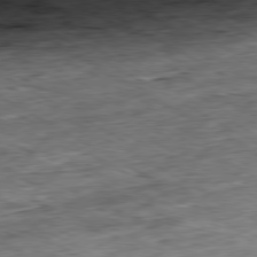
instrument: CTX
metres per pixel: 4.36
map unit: Ap
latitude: -80.4440
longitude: -84.0255
